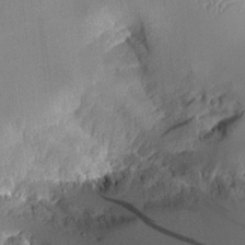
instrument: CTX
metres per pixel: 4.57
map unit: Aa
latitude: 11.1214
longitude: -126.7435
